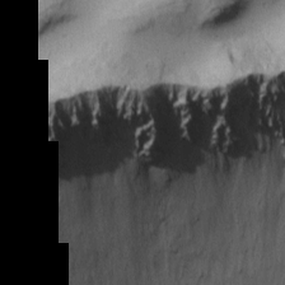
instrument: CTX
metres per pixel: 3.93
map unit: Htu
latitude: -2.8596
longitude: 171.0109
